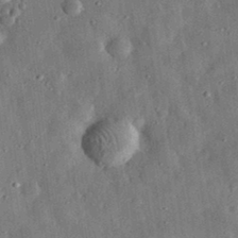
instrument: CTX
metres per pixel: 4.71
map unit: eHh
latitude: 32.1011
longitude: -76.7624
